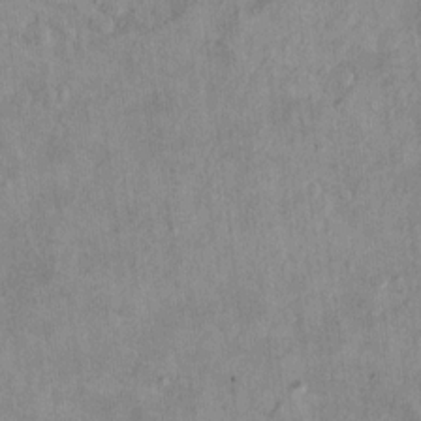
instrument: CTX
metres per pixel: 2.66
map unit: Hto
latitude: 9.2726
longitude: -36.4979
